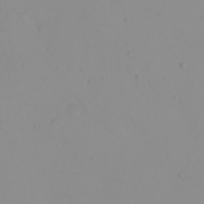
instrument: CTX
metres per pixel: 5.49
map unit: eHh
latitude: 21.4616
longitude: -64.4979
